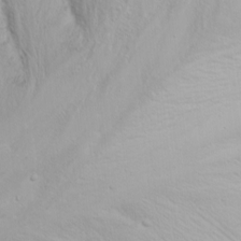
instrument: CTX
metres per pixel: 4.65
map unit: Nhu
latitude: -7.3131
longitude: -64.3845
